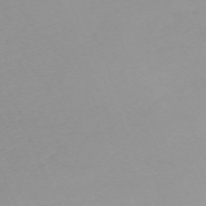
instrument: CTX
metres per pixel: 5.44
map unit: Nhu
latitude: -67.8800
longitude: 37.9178
